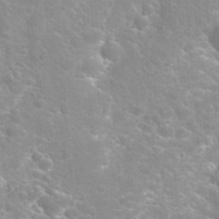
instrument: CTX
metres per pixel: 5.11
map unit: Hto
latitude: 35.7071
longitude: -46.6302
